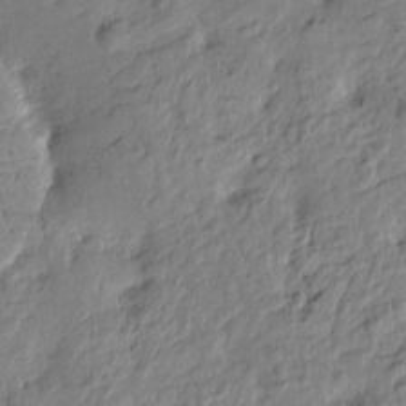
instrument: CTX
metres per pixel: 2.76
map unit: Htu
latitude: -3.5588
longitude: 178.6140
